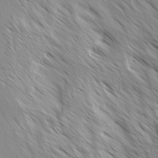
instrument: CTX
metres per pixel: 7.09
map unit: Ave
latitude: -1.3699
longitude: -112.7246
